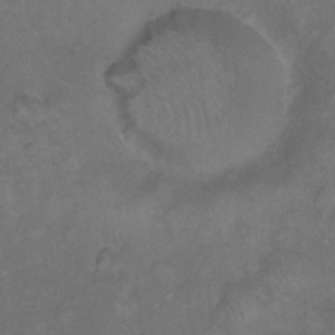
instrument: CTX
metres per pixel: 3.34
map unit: eHh
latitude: 17.1214
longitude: -63.8017
